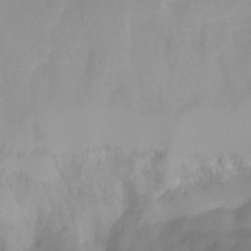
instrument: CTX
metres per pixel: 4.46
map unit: Ht
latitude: -13.6911
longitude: -51.3670
